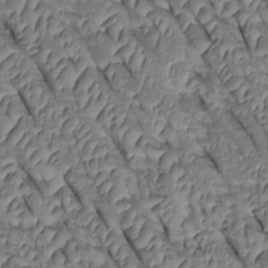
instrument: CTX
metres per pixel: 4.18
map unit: Htu
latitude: 0.9513
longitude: 147.7477
